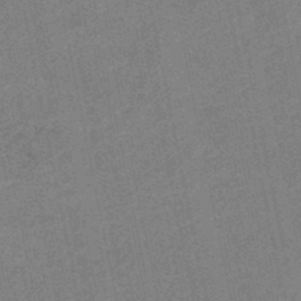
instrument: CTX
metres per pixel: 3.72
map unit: HNb
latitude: -48.8597
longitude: 59.0108
